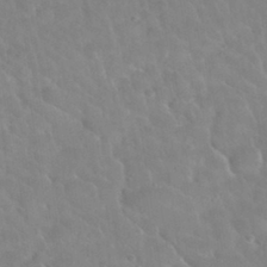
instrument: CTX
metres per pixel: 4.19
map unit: Nhu
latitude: 30.2145
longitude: -51.4426
